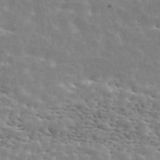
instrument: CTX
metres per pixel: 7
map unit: ANa
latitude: 45.8206
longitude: 38.1983
